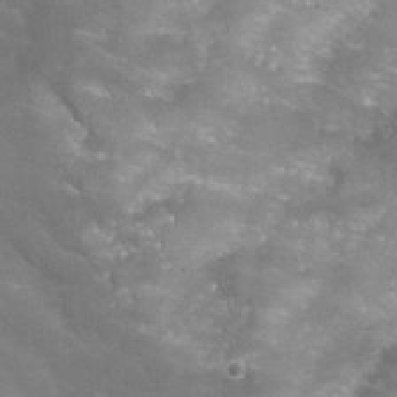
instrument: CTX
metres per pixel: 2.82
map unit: Nhu
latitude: 25.2537
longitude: -53.8017
